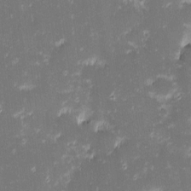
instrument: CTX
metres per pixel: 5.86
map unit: eHh
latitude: -1.9556
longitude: -86.4412
